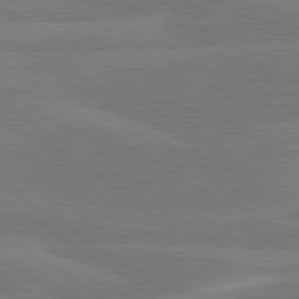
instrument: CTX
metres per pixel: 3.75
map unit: lApd
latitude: 79.8017
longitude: -124.8380
